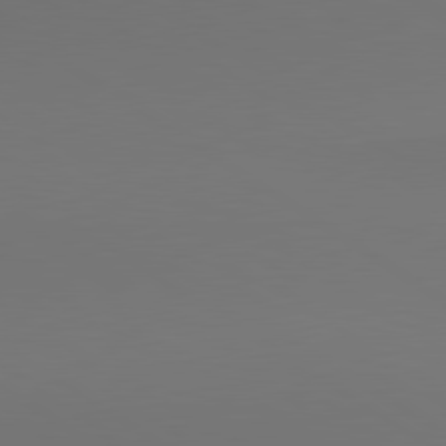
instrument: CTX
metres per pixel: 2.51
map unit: lApd
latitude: 80.7813
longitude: 152.2172
